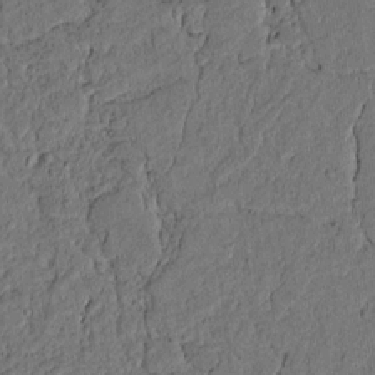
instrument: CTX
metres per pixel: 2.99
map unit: lAvf
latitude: 4.5546
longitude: 169.0108
